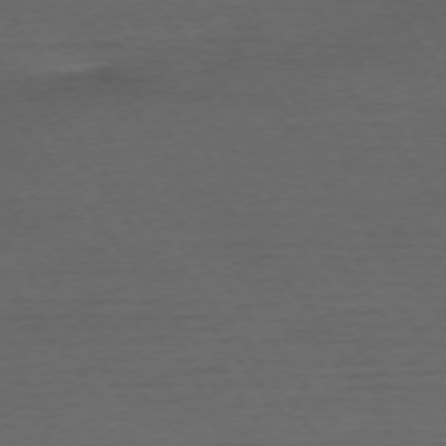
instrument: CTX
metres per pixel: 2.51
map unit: Ap
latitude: -75.0487
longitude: -83.3481
